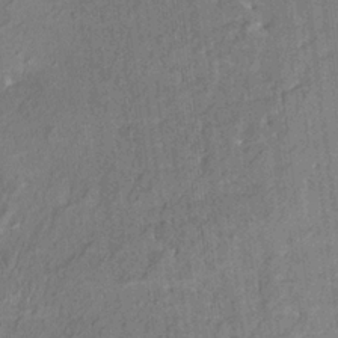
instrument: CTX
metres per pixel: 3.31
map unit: HNhu
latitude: 5.1214
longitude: 3.4643
